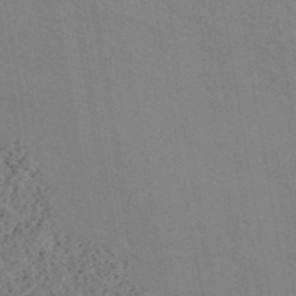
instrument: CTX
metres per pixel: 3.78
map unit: ANa
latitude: 39.5749
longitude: 22.0850
